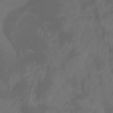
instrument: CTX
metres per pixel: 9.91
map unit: Aa
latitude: -7.6344
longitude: -79.5371
